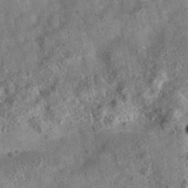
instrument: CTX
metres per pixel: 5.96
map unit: eAb
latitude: 35.8772
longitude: 115.4643
